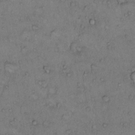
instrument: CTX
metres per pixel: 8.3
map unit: Hto
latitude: 10.7813
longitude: -58.3656
